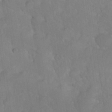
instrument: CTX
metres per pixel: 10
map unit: Nhu
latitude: 27.0270
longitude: -65.6316
